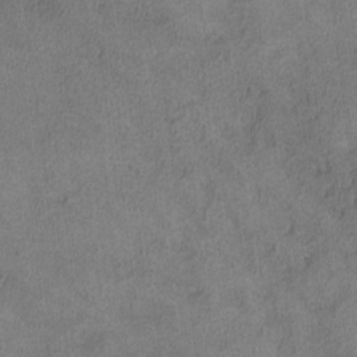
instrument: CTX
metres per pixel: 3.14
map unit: lHvf
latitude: -13.0675
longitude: -100.5924
